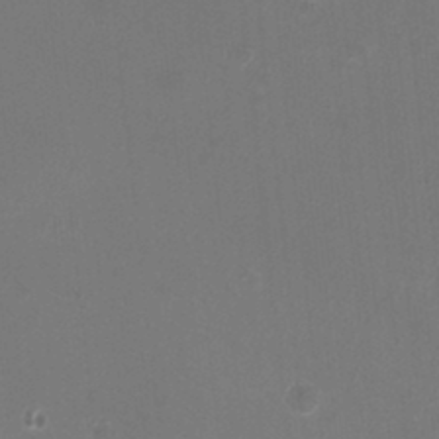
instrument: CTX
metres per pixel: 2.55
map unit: HNhu
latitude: -2.6140
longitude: -1.5371
